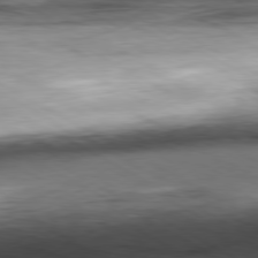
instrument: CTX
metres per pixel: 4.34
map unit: Ap
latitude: -80.6330
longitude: -83.8394
